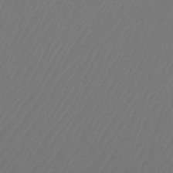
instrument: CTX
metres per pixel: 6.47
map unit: Htu
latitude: -11.7478
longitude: -71.0458
